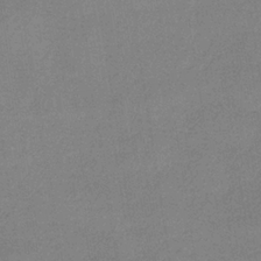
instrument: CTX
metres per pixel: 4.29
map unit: HNb
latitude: -34.7085
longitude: 54.8975
